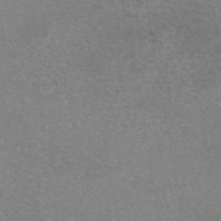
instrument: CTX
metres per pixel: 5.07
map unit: eAb
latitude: 46.3468
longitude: 102.5196
